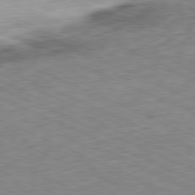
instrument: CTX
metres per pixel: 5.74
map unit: Ap
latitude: -81.4077
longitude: -83.0269
